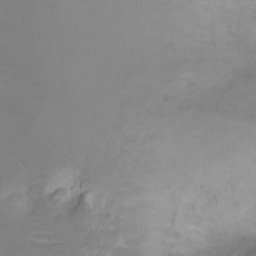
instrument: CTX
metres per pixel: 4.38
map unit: Ht
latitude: -7.8611
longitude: -19.8772
